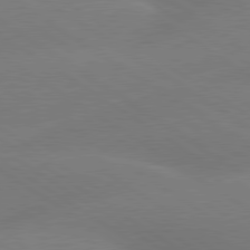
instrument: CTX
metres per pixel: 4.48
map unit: lApd
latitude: 79.9339
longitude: -141.6693
